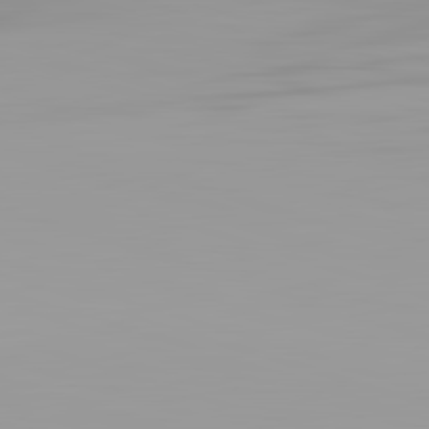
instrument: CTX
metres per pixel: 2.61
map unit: lApd
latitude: 82.8757
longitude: -132.2712
